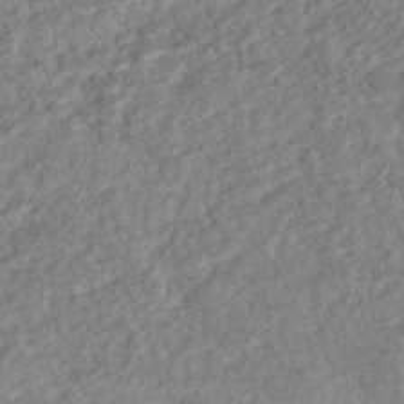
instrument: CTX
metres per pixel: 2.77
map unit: HNhu
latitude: -44.2362
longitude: 100.1416
